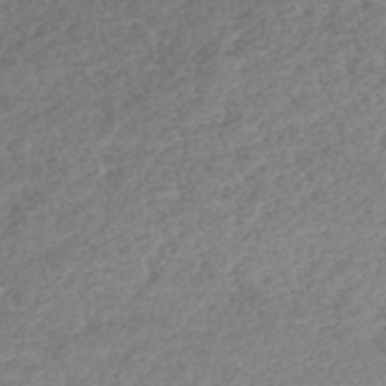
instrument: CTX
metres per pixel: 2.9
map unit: lHb
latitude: -44.0472
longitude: 71.5021
